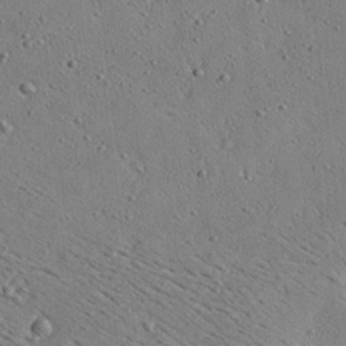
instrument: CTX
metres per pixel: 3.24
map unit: Ave
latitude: 18.5545
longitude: -139.8394
